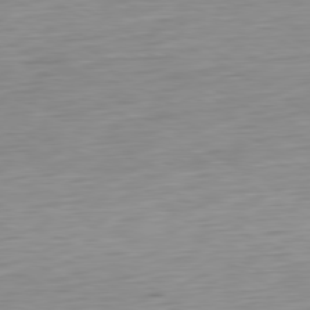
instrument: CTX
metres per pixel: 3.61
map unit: Ap
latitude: -80.6141
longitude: -67.6316
